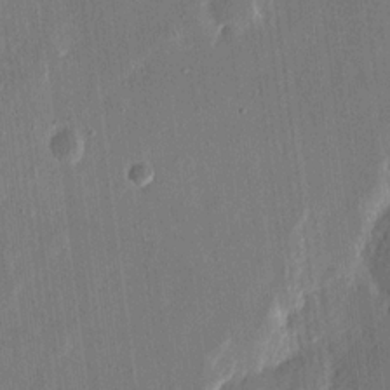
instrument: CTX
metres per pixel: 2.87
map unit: eHh
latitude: 15.6694
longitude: -69.7450
